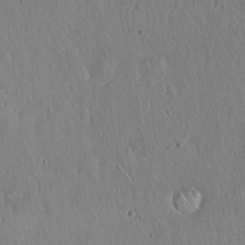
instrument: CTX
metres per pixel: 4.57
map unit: Hto
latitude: 17.7072
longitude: -59.3482
